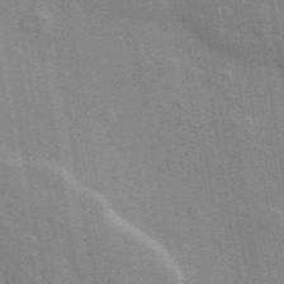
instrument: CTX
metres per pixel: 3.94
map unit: ANa
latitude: 49.5371
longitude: -80.1767
